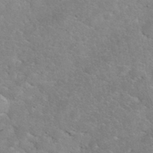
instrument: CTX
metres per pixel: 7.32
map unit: eHh
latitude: 35.8016
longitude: -65.2159
